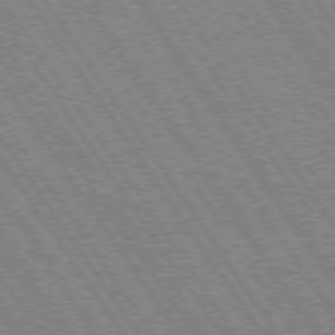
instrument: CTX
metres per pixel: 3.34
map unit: Hpe
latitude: 73.8584
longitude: -141.7071
